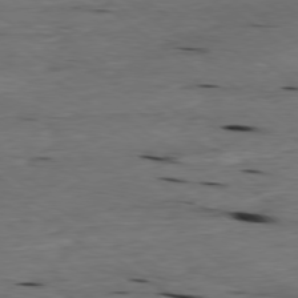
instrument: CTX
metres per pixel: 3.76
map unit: Ap
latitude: -79.2376
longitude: -91.7639
